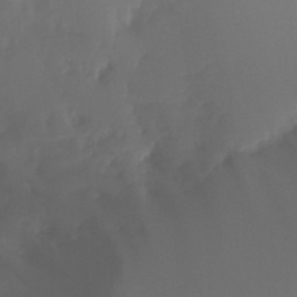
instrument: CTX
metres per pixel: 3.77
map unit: Ht
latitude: -13.3510
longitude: -51.1781
